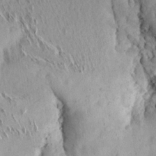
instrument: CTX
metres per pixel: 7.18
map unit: Aa
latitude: 13.5749
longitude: -141.8016
